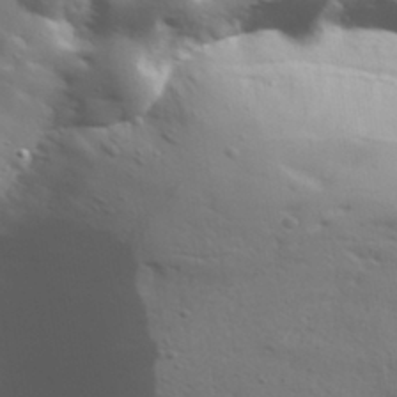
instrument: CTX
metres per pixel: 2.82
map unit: lHvf
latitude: 33.9717
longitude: -82.1577
